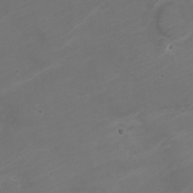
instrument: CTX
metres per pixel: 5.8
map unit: Nhe
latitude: -19.2754
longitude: 143.5966
